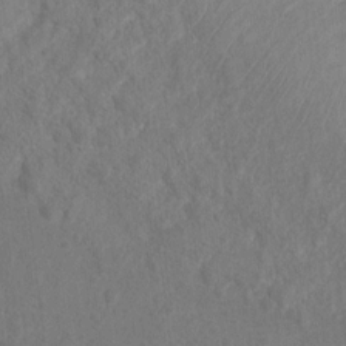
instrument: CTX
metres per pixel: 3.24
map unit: Nhu
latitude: 11.6316
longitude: -27.5182
